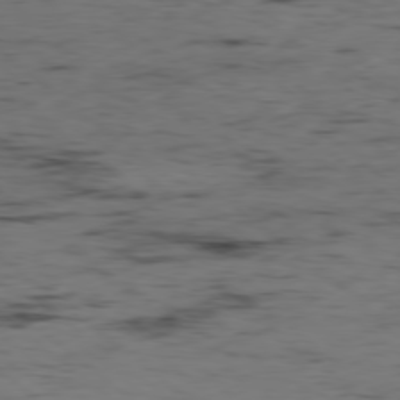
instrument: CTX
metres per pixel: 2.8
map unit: Hpe
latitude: -78.6707
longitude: 16.3118
